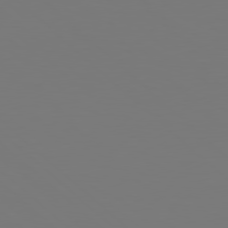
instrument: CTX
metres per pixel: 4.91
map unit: Hpe
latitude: 78.4601
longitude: -162.3657
